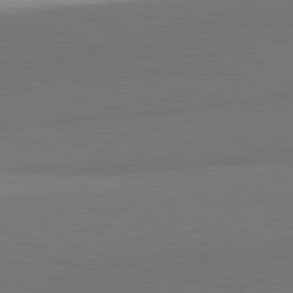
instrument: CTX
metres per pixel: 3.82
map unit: lApd
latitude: 81.7450
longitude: 150.7274
